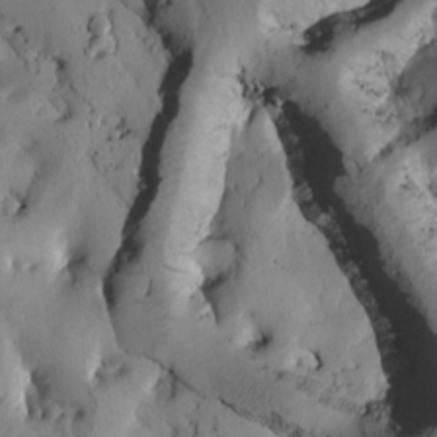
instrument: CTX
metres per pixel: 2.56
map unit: Htu
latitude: -3.8044
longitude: 170.1039
